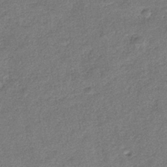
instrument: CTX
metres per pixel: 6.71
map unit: eHb
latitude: -37.0297
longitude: 79.0297
